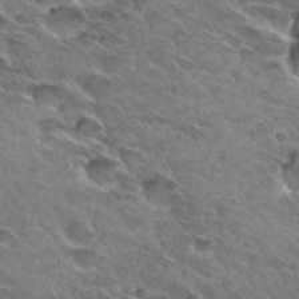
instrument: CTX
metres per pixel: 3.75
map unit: Hto
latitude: 31.8773
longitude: -45.7072
